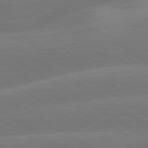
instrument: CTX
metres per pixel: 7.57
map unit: lApd
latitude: 79.8961
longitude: -143.3860
